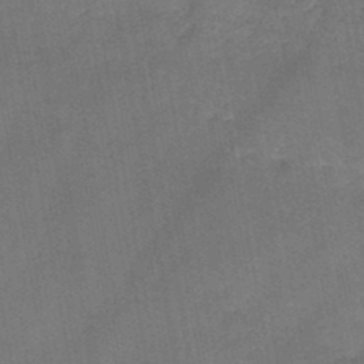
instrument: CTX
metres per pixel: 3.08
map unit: HNb
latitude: -45.7100
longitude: -37.4993
